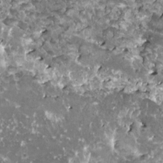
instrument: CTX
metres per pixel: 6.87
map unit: HNhu
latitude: 3.0458
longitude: 6.2172
